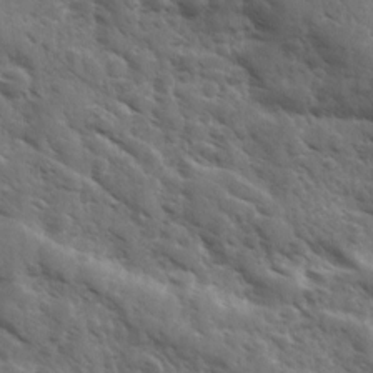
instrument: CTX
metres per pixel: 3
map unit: Ave
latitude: 10.9703
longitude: -103.3104
